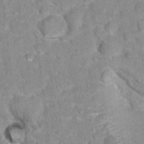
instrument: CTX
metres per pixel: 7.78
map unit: Hto
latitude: 16.9703
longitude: -35.8016
